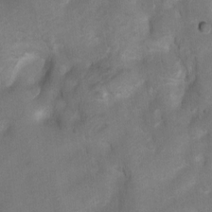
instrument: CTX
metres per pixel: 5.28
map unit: Hto
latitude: 2.7435
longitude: -35.7638
